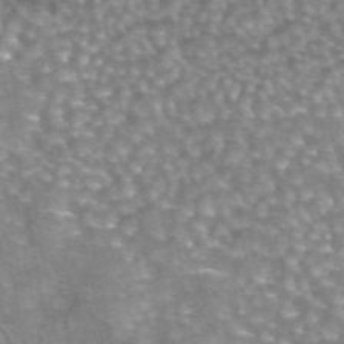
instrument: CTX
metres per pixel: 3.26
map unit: eAb
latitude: 44.6301
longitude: 104.6518
